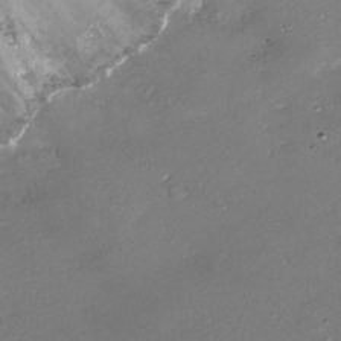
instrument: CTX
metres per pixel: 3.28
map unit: Nhu
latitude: -17.5966
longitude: -45.7072
